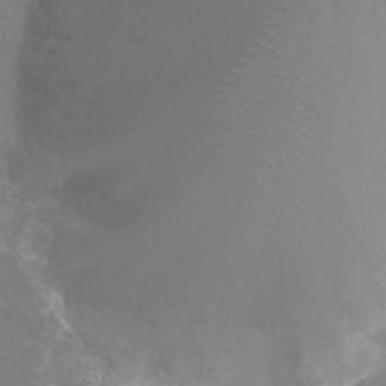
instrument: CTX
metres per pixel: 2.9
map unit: Ht
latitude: -8.2172
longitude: -20.7624
